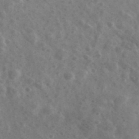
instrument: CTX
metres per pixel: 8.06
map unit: Ave
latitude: 39.1970
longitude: -106.6302
